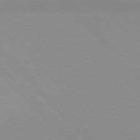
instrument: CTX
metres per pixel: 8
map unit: lApd
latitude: 76.4034
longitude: -85.4615
